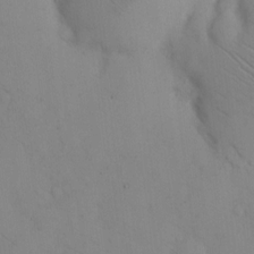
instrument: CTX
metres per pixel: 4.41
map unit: eHh
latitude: 12.6113
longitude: -61.6694
